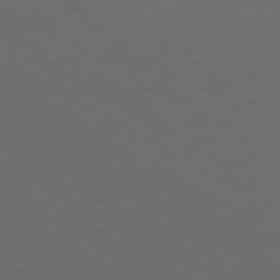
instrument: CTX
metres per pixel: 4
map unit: Ap
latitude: -80.7841
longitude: -60.4034
